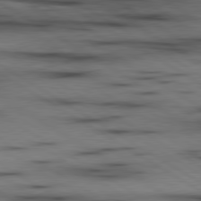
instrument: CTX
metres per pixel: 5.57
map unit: lApd
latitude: 80.1200
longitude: 158.4628
